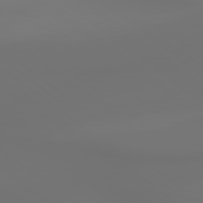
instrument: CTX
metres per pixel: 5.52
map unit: lApd
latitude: 79.1026
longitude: -174.8002
